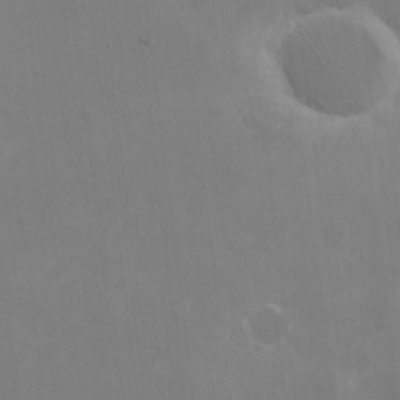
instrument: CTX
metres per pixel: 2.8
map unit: Nhe
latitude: -1.9745
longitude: -59.0081
